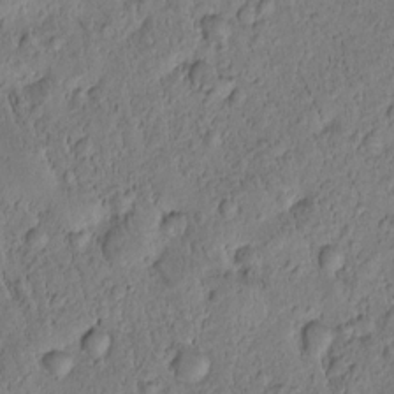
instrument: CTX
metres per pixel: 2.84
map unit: Htu
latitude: -2.1794
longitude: 171.5399
